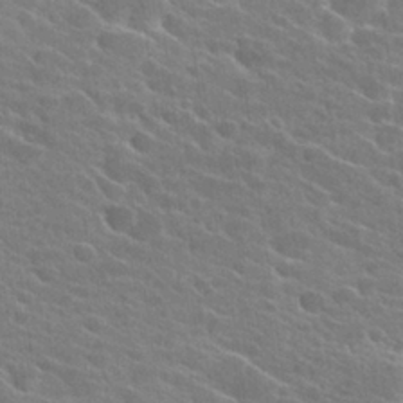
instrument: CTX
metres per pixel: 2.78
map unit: Hto
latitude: 24.9324
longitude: -40.9324
